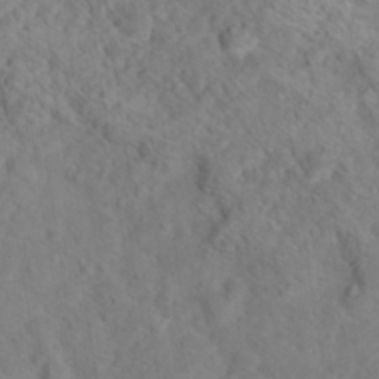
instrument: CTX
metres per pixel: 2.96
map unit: Hto
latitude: 18.3089
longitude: -38.4601
